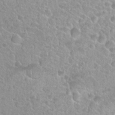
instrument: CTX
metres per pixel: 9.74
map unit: Nhu
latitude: 27.8395
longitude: -52.6491
